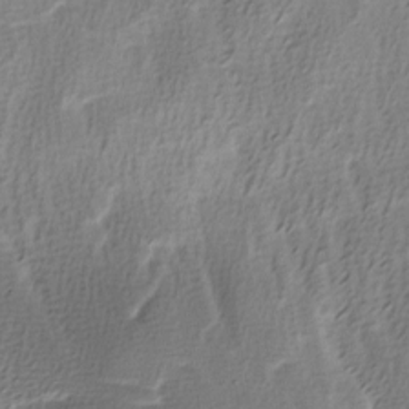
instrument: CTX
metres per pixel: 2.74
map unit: Ave
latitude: -7.7855
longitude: -122.9136
